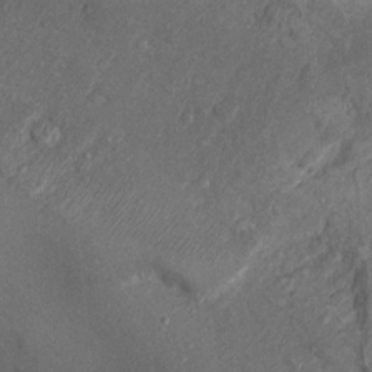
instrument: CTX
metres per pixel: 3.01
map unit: Nhu
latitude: 12.2523
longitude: -28.4601
